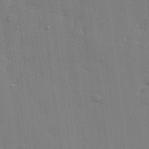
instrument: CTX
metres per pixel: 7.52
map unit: lHvf
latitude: 23.7261
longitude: 142.6329
